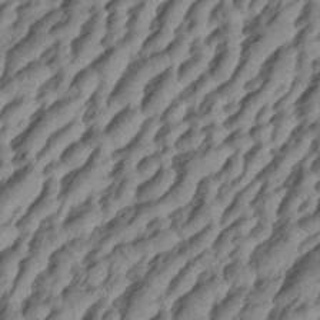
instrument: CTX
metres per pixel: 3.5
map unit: eHh
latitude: 34.6679
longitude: -137.2159
